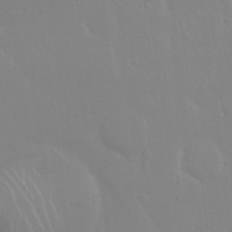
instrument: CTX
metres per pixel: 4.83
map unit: Nhu
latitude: 30.3657
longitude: -56.5923
